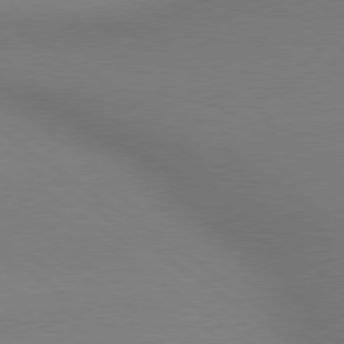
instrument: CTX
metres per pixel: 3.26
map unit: lApd
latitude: 79.3482
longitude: 178.8975
